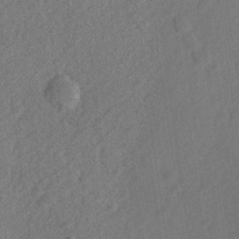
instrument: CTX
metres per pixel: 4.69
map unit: lHvf
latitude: 23.5749
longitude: 144.4818
